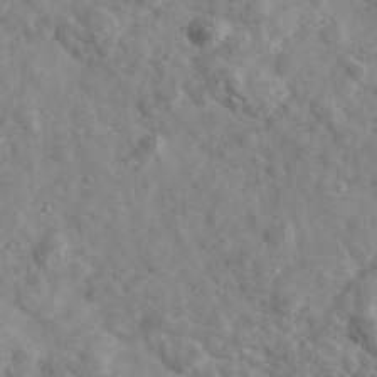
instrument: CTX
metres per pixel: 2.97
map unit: Ave
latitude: 39.4804
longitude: -107.8205
